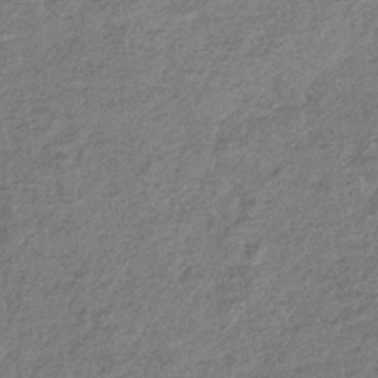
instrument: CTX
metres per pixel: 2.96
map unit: eHb
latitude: -37.1998
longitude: 79.1242
